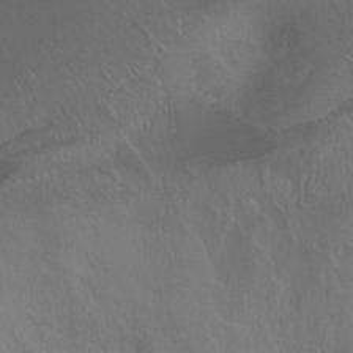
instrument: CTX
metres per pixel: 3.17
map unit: Ht
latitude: -0.1984
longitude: -46.2523
